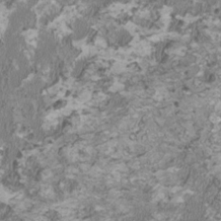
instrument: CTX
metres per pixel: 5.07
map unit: HNhu
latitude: 1.2537
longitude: -0.8569
